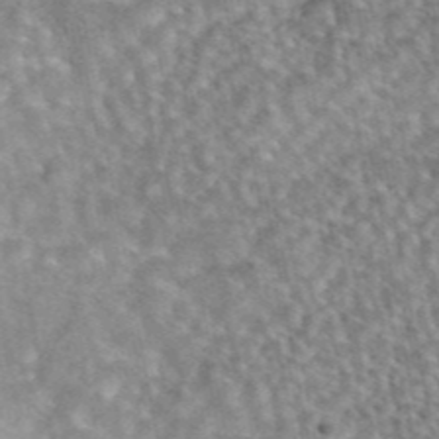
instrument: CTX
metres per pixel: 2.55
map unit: eAb
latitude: 44.7057
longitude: 109.1053
